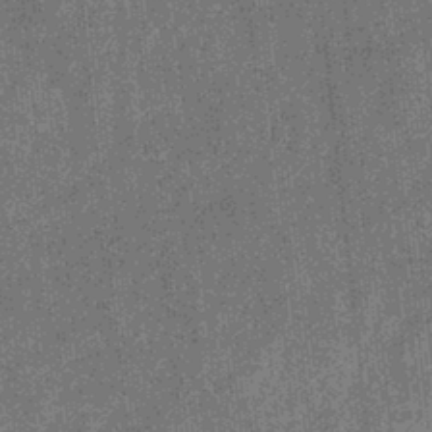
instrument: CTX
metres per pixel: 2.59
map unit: eHb
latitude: -32.1795
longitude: 73.5966
